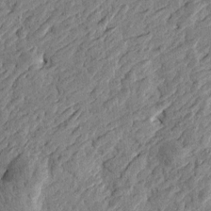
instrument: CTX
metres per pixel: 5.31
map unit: Htu
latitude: -2.7841
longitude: -179.1781
